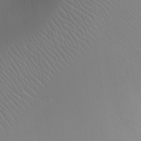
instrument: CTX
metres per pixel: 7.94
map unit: Ht
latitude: -2.0849
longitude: -16.1767
